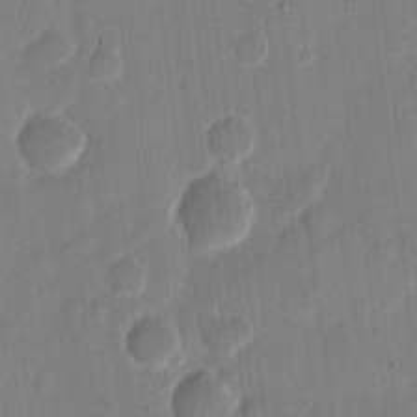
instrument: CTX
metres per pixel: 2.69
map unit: eHh
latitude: 11.4993
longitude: -69.0270
